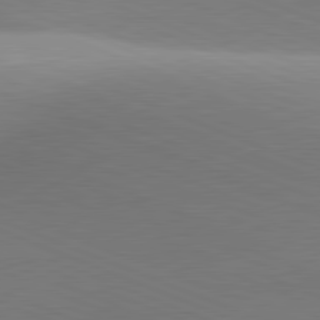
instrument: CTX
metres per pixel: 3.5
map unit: lApd
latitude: 81.4804
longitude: 135.1620
